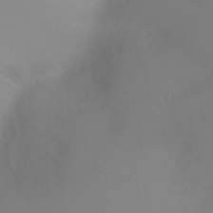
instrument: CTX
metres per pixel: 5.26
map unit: Ht
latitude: -4.9730
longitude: -28.0633
